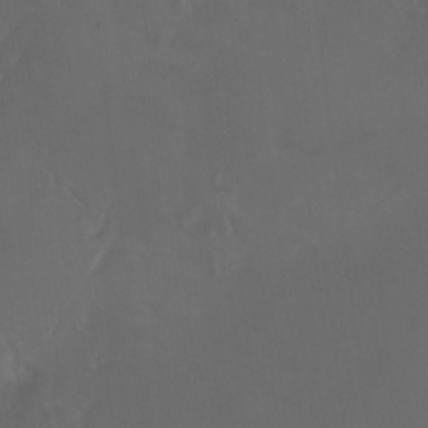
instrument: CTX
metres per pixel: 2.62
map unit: HNhu
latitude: -2.6707
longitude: -6.1200
